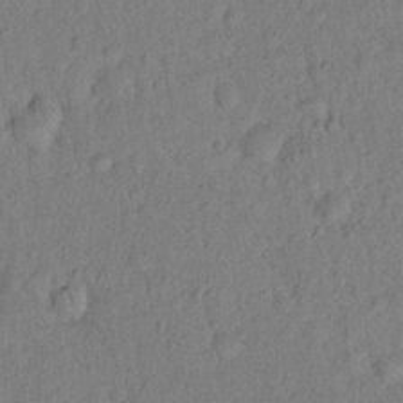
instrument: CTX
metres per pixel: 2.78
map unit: eHh
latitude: 18.4790
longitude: -62.3656
